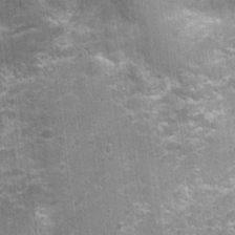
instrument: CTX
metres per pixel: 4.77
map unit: Nhu
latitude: 2.0444
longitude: -17.6316
